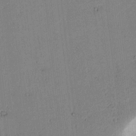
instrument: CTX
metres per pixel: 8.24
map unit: lAvf
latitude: 6.6113
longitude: 169.3320
